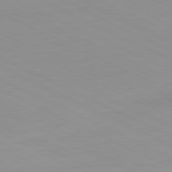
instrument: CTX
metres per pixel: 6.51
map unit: Ap
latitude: -81.0109
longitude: -93.9906
